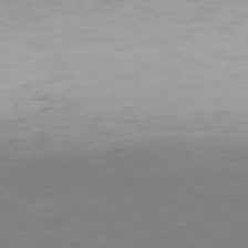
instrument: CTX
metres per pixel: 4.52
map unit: Ap
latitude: -74.4062
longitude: -68.7057
